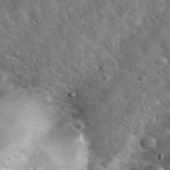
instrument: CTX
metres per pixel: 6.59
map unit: eHh
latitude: 38.0255
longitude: -64.4790
